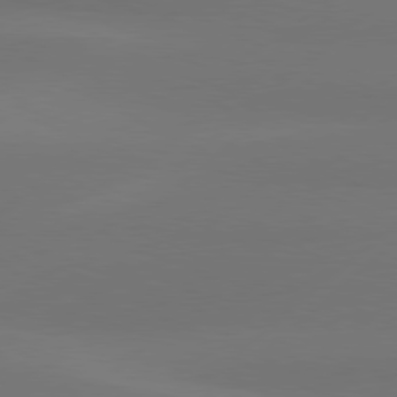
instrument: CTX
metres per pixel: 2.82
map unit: Hpe
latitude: 78.1578
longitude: -130.9136
